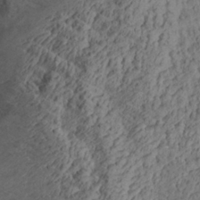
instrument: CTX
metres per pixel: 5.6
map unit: Aa
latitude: 29.2726
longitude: -133.8205
